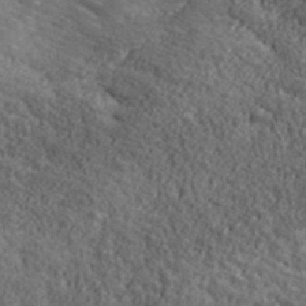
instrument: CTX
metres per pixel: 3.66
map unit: ANa
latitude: 40.0444
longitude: -90.0633
